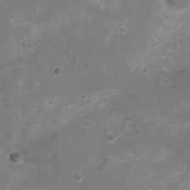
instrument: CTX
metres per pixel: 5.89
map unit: Nhu
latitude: 5.1970
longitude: -17.5938
